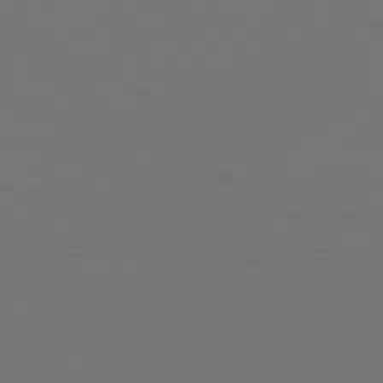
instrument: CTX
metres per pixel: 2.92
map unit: Hpe
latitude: 73.8773
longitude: -125.6505
